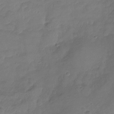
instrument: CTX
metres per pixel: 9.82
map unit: Nhu
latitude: -17.6911
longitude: -57.3292
